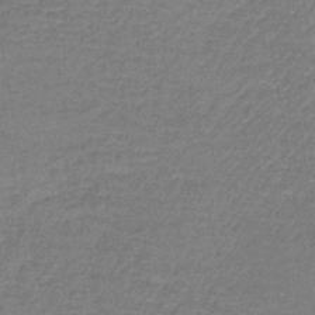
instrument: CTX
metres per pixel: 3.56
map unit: lHb
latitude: -39.6344
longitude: 60.2551
